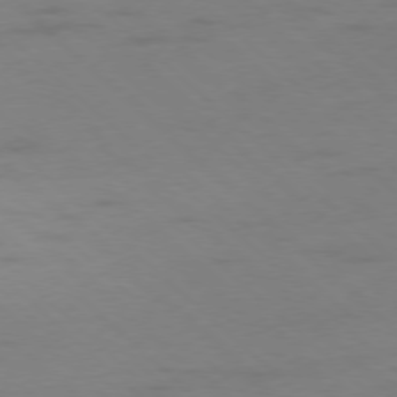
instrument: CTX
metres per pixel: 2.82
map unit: Hpe
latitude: -78.1039
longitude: -21.0459
